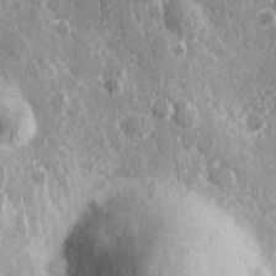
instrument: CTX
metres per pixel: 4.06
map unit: Hve
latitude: 24.8757
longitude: 146.5385
